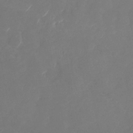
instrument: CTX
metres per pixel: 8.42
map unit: Nhu
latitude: -29.3132
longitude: -70.6112
